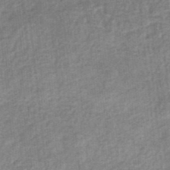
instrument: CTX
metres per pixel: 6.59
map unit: eHb
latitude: -35.9556
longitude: 79.3887
